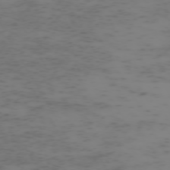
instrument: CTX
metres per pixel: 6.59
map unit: Hpe
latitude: -72.6518
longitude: 8.5763
